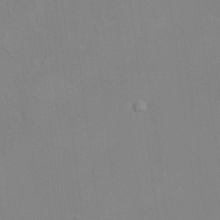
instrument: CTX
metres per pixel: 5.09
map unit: HNhu
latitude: 3.1403
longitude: 8.0661
